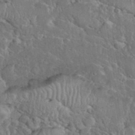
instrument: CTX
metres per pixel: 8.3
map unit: eHh
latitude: 37.2348
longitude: -61.2726
